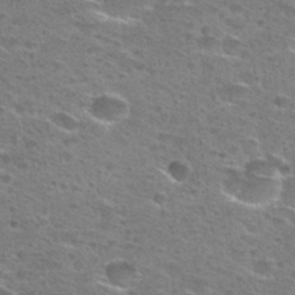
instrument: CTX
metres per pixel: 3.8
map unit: Hto
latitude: 28.2333
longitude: -47.1404
